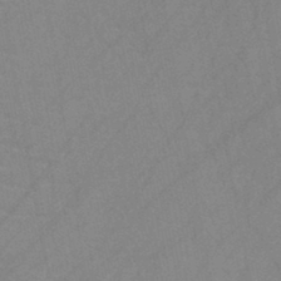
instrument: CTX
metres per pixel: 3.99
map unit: HNb
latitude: -44.8219
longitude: -40.5167
